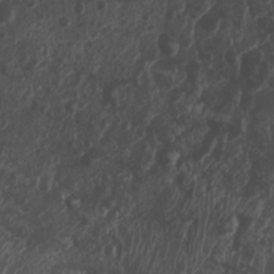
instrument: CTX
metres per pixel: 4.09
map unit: Nhu
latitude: 7.3860
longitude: -21.6883
